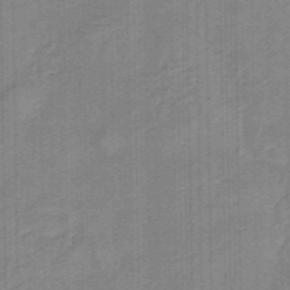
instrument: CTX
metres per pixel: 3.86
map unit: eHb
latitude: -45.5966
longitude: 83.6344
